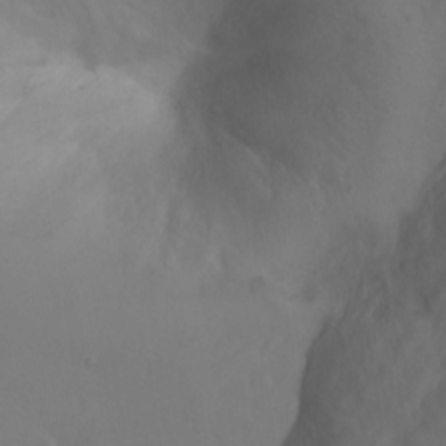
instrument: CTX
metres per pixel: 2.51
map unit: Ht
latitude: -0.8219
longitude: -33.7261
